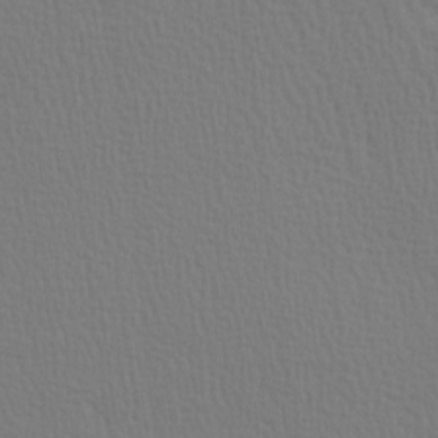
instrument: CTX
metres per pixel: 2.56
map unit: Hve
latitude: 2.1011
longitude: -125.4048
